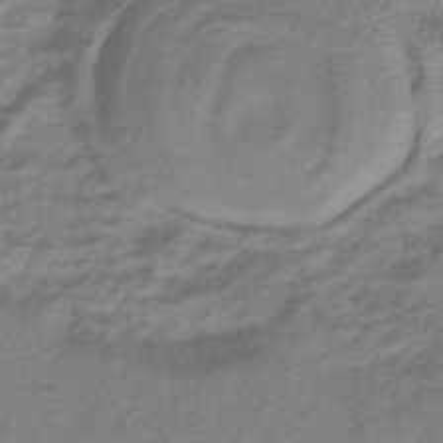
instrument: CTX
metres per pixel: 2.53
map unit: lHb
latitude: -35.2376
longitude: 70.5385
